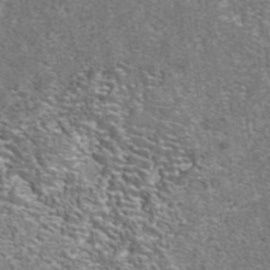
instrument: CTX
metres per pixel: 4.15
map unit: eAb
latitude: 42.3278
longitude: 105.4265
